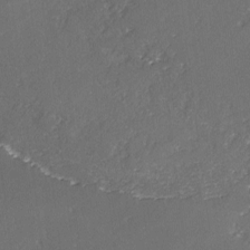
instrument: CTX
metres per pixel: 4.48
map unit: lAvf
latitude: -3.0864
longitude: -106.3845
